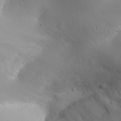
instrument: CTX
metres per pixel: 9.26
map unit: Aa
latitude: 31.4427
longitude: -143.4616
